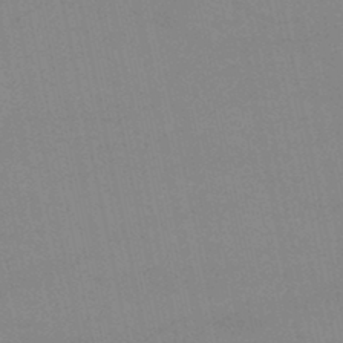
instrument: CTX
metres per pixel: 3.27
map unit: lHb
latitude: -45.8422
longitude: 58.4817
